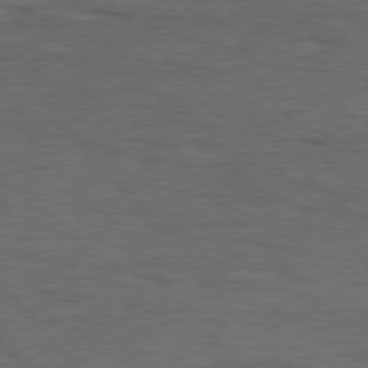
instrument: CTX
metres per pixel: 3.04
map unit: Hpe
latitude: 76.3845
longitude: -157.5938
